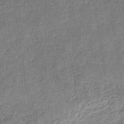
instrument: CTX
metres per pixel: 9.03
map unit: eHb
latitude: -31.6533
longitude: 72.7274
